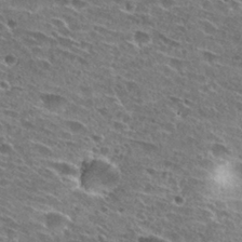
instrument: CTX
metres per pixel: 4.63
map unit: Hto
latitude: 26.7813
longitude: -43.7450
